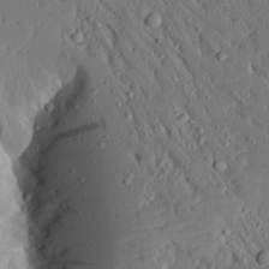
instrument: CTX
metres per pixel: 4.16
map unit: Aa
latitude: 14.8191
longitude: -140.4601
